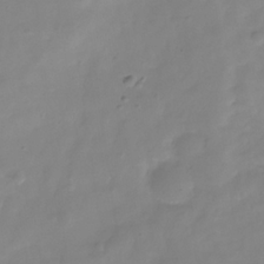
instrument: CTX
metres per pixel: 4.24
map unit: Hve
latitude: -32.2740
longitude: 93.3132
